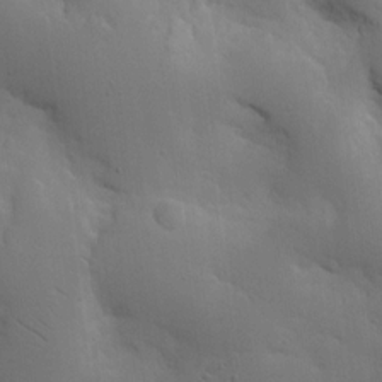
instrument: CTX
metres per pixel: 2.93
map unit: Nhu
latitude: 16.1578
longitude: -78.2712
